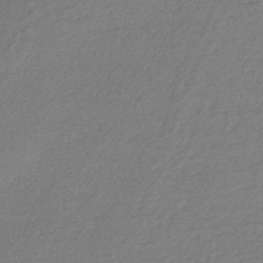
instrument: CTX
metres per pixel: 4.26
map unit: HNhu
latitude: -45.2376
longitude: 93.8422
